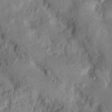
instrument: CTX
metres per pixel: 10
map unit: Nhu
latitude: 8.8758
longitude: -22.8758
